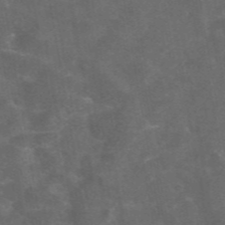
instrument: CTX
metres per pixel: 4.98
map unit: eAb
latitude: 46.5546
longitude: 126.1227
